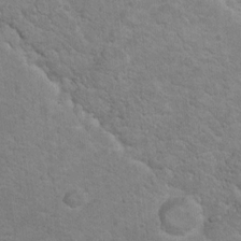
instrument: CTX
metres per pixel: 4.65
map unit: Nhu
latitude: 9.6883
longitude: -23.4804
